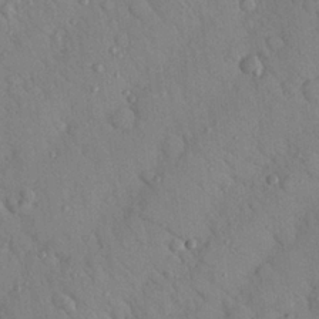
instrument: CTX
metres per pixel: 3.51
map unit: Nhu
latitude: 23.6505
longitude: -74.7057
